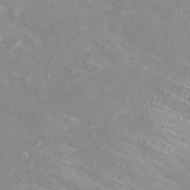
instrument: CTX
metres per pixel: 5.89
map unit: HNhu
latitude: -0.0661
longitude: -3.0458
